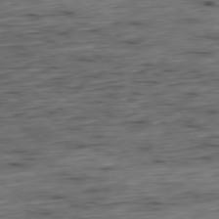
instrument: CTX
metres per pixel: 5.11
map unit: Hpe
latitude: -79.3131
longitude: 12.6141
